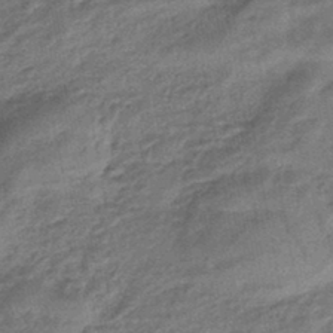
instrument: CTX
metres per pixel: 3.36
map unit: eHb
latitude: -43.5588
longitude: 84.5951
